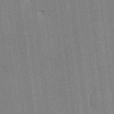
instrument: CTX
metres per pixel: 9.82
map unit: HNhu
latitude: 0.3656
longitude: -5.8961
